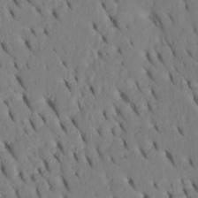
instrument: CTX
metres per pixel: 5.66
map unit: Htu
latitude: -3.2564
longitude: 152.1794
